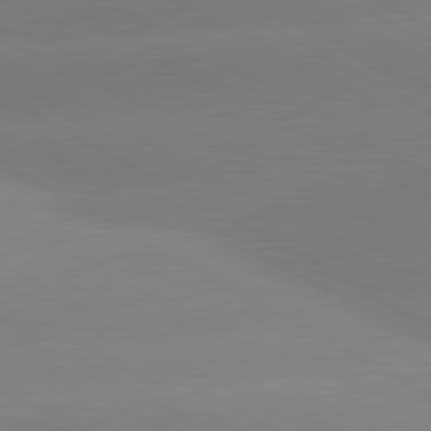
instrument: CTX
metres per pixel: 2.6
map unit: lApd
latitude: 80.7813
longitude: -152.8191
